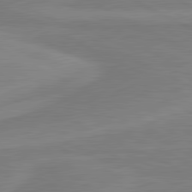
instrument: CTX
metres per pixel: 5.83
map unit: lApd
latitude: 81.2726
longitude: 171.2187
